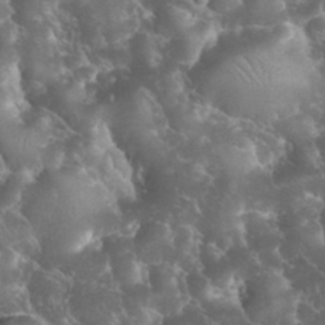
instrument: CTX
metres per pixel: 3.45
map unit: eHh
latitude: 33.8961
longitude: -64.3278
